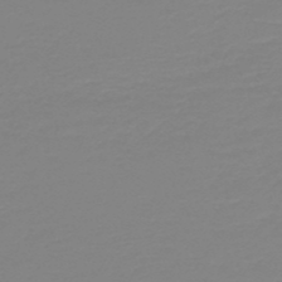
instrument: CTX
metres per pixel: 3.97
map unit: HNb
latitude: -48.9731
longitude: -51.1025
